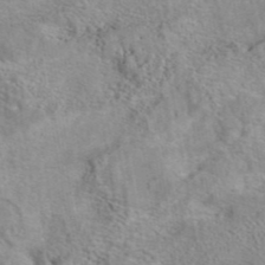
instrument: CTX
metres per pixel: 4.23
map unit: eAb
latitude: 42.4601
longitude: 103.8800
